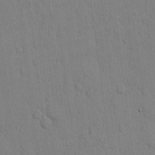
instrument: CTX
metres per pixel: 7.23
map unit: Hto
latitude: 11.1214
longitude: -57.8961
